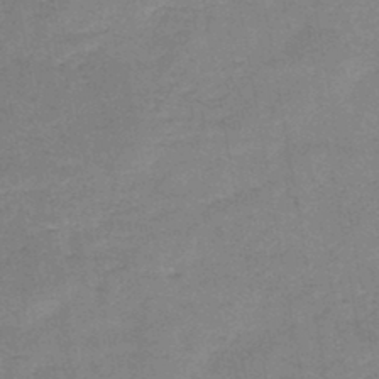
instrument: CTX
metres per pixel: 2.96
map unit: HNb
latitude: -45.6155
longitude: -37.5938
